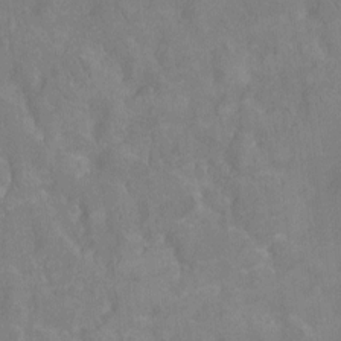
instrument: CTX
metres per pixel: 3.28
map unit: Ht
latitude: -11.3132
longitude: -23.8205
